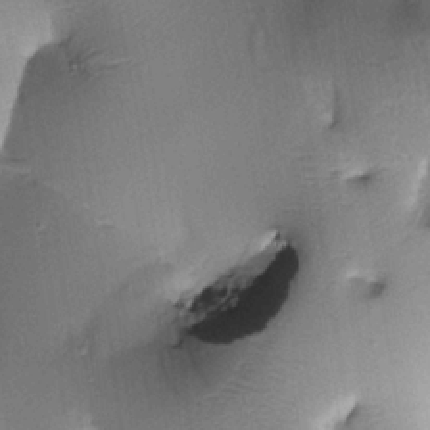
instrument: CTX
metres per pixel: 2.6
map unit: Htu
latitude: -0.1795
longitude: 173.0486
